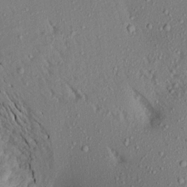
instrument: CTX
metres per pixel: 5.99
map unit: Aa
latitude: 17.9150
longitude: -148.6679
